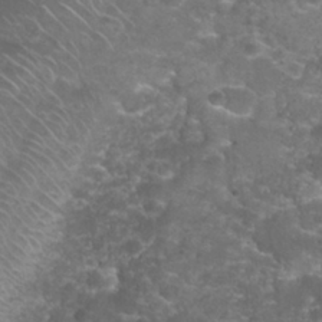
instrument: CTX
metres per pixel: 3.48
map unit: Nhu
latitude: 27.8583
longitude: -60.9324
